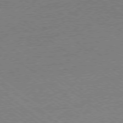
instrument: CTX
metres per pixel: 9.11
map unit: Hpe
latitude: -78.9919
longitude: -15.6883
